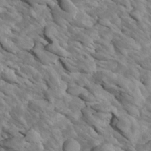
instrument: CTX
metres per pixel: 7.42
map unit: Htu
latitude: 2.2144
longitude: 142.7652
